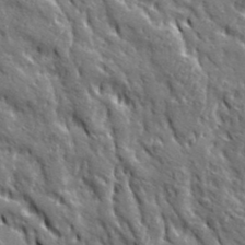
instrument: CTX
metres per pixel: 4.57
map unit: Ave
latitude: 20.3090
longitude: -135.2915
